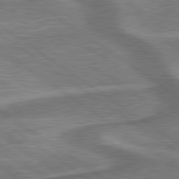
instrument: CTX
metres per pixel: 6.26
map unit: lApd
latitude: 79.8206
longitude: 171.6911
